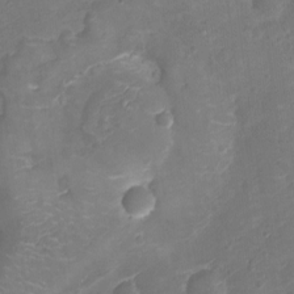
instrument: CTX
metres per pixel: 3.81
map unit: Ht
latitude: -3.2375
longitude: -20.5735
